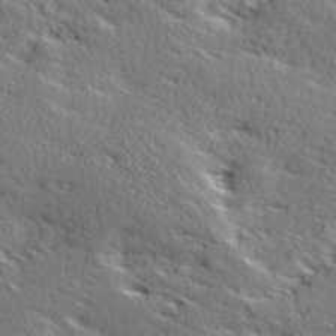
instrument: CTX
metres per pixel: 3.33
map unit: Ave
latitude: 17.4615
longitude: -138.1578
